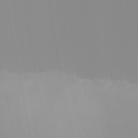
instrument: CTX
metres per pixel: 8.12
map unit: eHh
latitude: -6.9163
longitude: -80.5168
